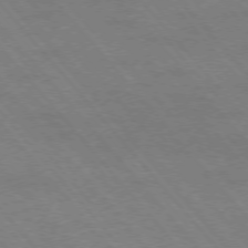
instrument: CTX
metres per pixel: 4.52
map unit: Hpe
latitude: -76.2362
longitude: -13.2915
